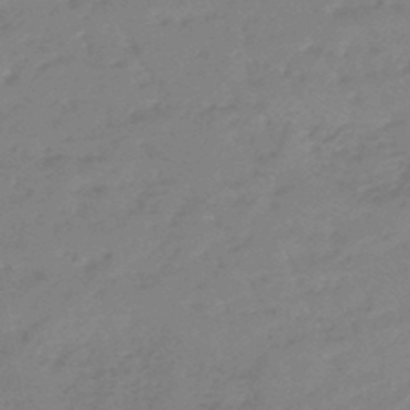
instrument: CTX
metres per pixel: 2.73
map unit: eHb
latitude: -46.2739
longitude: 82.9919
